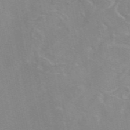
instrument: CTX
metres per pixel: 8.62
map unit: eAb
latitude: 49.4804
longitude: 104.4818
